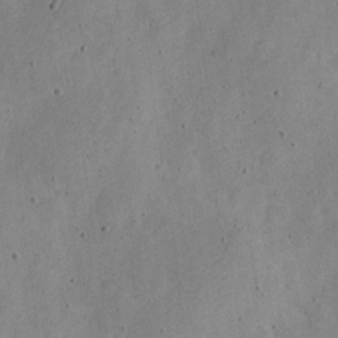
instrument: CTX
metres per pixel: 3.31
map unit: Nve
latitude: -24.5951
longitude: 107.4077
